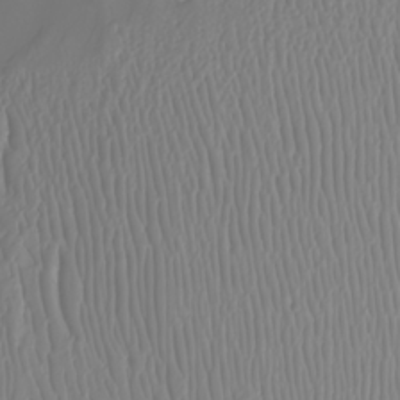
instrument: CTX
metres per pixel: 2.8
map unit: Nhu
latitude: -7.1620
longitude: -93.7071
